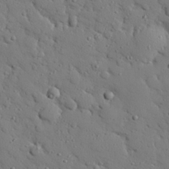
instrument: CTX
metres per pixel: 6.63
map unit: eHh
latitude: 26.8191
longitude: -78.1956
